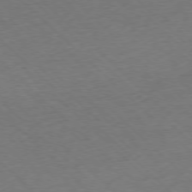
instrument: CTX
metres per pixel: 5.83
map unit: Ap
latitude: -77.3888
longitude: -94.1200
